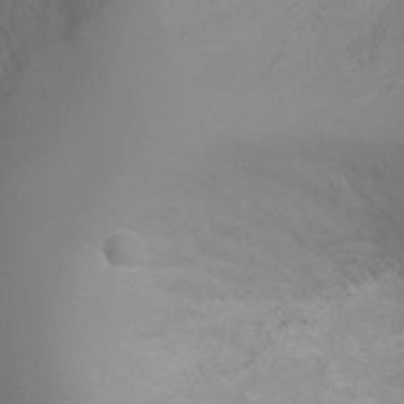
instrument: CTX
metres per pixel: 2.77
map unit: Ht
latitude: -2.3873
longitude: -24.6868
